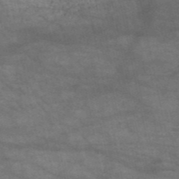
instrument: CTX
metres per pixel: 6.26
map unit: HNb
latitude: -52.4818
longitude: -42.8758
